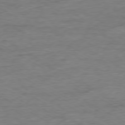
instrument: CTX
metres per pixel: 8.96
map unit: Ap
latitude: -79.5588
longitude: -83.5938
